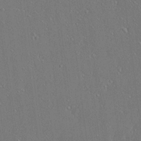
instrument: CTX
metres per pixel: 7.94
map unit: Ave
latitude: 17.9528
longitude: -140.1388
